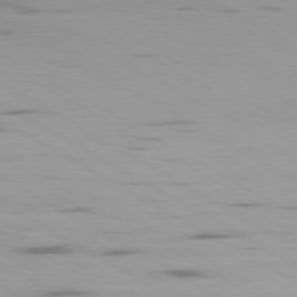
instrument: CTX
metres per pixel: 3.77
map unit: Ap
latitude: -80.2362
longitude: -101.5938
